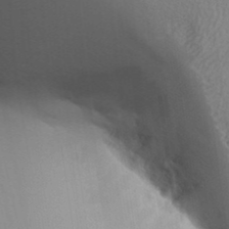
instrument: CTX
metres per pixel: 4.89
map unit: Aa
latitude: 31.5371
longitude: -140.8758
